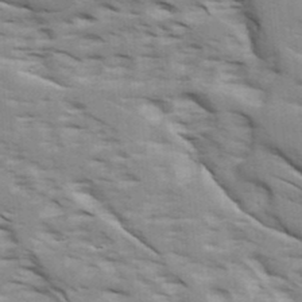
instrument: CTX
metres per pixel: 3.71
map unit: Ave
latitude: 16.0444
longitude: -129.5560
